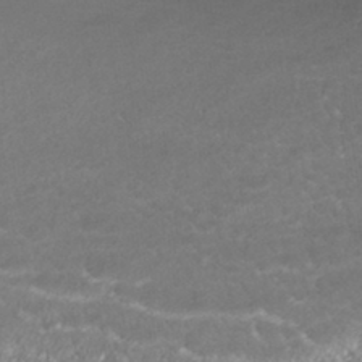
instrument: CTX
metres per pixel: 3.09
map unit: ANa
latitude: -41.8233
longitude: 103.7478
